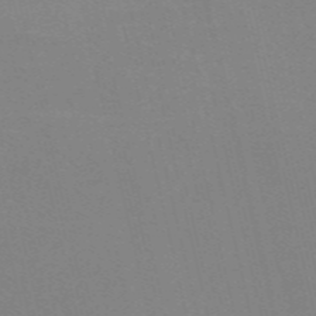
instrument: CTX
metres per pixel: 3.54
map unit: Nve
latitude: -58.0094
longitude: 63.0864
